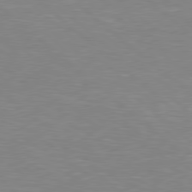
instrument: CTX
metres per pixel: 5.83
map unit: lApd
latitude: 78.8947
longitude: -88.5168
